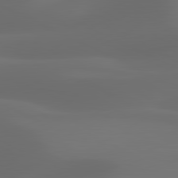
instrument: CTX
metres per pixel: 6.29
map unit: lApd
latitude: 81.0269
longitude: 123.6344
